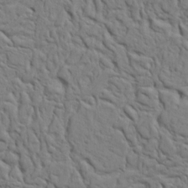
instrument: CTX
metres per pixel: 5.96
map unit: Ht
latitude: 8.0633
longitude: -76.3656
